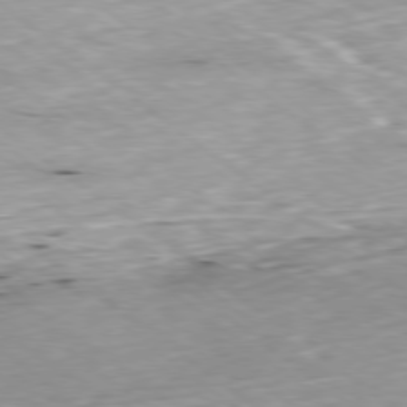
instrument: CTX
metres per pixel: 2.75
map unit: Ap
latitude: -78.9163
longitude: -91.8772
